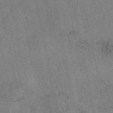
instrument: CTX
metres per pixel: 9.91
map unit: eAb
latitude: 49.3860
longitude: 104.9164
